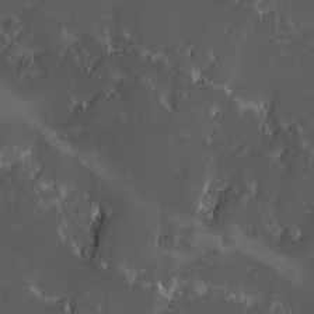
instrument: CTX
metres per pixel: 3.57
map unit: Ave
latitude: -10.1984
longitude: -116.9703
